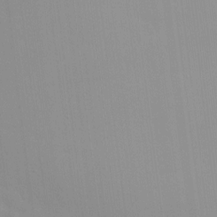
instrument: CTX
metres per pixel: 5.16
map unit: lAvf
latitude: 8.5546
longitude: 169.4076
